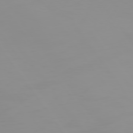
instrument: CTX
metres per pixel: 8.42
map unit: Hpe
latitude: 74.4601
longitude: -126.3467
